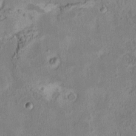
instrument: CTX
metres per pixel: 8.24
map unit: HNhu
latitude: 5.1970
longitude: 7.6533
